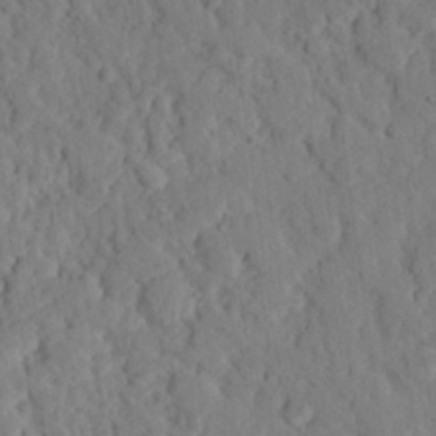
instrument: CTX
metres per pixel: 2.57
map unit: eHh
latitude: 25.6127
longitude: -78.6113
